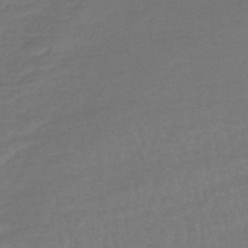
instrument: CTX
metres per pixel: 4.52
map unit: lHb
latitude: -44.4251
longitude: 74.6141
